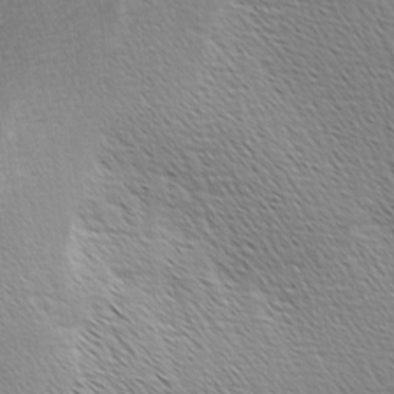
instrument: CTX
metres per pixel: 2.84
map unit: Ave
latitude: 0.7813
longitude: -114.9891
